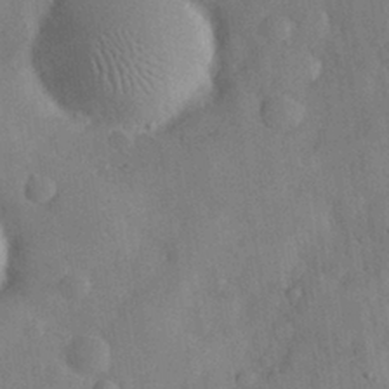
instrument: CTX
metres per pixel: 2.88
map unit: eHh
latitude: 30.4790
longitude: -72.1200
